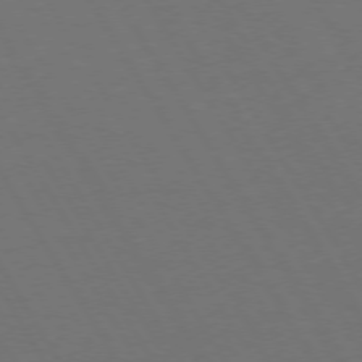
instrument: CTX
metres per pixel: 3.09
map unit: Hpe
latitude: 73.4427
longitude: -127.7639
